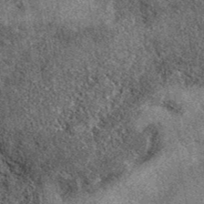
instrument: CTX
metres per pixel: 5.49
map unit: eAb
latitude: 39.8961
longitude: 108.4251
